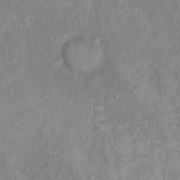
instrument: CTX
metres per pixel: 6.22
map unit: Hto
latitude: 14.6113
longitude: -37.8584
